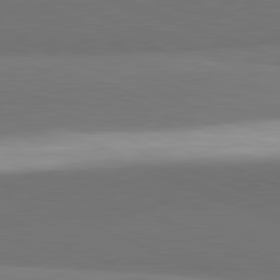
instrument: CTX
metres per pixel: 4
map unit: lApd
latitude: 82.0444
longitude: 149.5588
